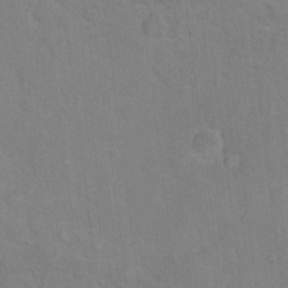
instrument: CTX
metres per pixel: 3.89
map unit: Ht
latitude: 15.5938
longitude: -41.4804
